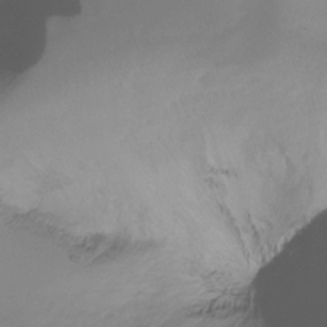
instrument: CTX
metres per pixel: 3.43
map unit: Ht
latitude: -16.4251
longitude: -45.1025
